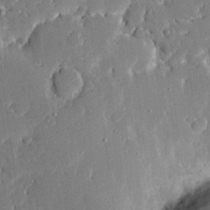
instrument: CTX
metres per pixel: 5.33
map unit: Ave
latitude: 15.9151
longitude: -140.2144
